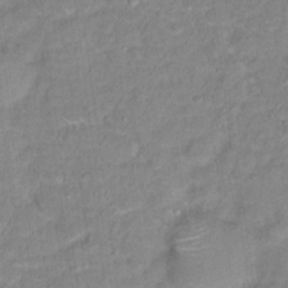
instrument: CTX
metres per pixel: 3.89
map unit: Hto
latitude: 16.0444
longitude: -38.5924
